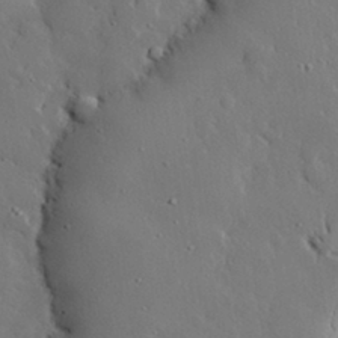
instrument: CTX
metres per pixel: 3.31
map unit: eHh
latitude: 29.9906
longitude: -80.6868
